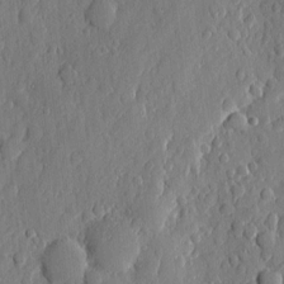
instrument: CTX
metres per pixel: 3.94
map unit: eHh
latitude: 7.0269
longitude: -73.4427
